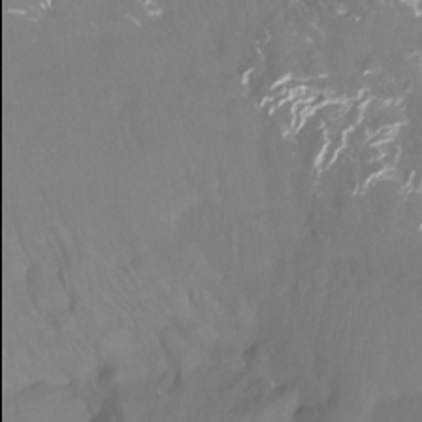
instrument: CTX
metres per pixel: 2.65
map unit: Htu
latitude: -12.5196
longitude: -45.9906
